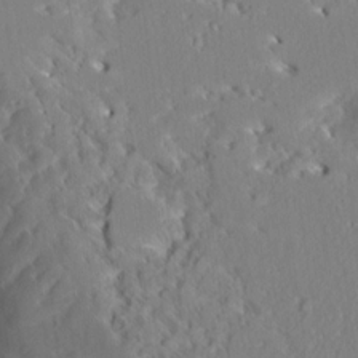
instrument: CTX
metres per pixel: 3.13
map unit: Aa
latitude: 9.2348
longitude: -135.3481
